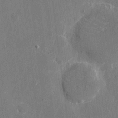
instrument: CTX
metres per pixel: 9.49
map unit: eHh
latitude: 8.8191
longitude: -68.0633
